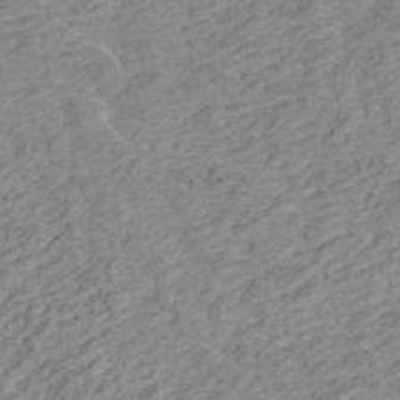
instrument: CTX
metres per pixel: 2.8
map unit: ANa
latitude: 45.8772
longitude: 22.3306
